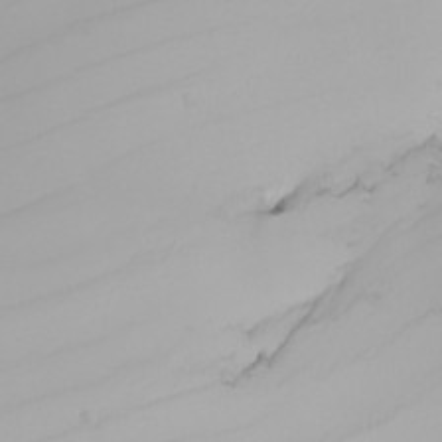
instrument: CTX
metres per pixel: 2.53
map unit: Nhu
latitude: -5.8044
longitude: -93.2348
